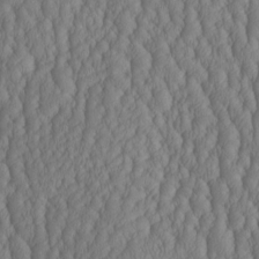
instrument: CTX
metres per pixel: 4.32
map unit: HNhu
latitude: -2.7463
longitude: 13.2565
